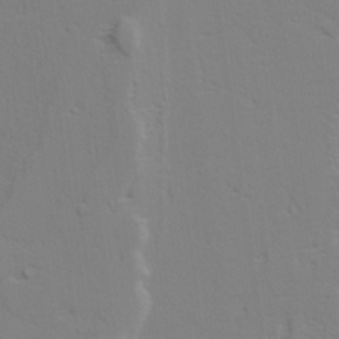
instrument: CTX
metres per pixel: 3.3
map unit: lAvf
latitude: 28.4979
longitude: -109.4615
